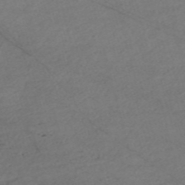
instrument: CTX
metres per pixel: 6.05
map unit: Nve
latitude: -58.0094
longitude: 54.0283
